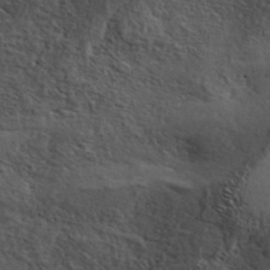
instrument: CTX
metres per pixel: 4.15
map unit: ANa
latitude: 41.1592
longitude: 55.9745
